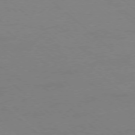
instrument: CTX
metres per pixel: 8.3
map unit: Ap
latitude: -78.3873
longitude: -55.5560
